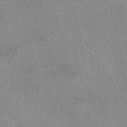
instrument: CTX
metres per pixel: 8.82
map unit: eAb
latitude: 49.5560
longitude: 106.9542
